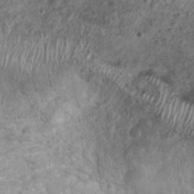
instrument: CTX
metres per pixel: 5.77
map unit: Nhu
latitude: 5.9339
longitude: -18.2333
